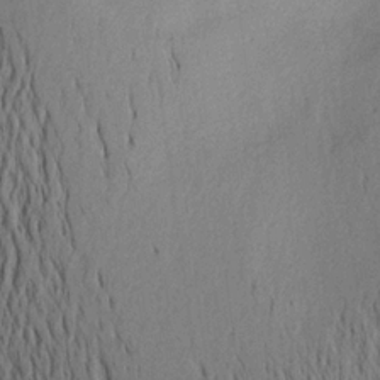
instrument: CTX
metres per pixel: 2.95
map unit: Aa
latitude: 20.4034
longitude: -144.6679
